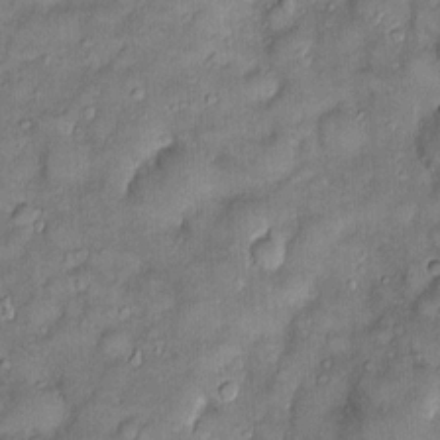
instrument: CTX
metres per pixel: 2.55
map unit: Htu
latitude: -6.4062
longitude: 158.6329
